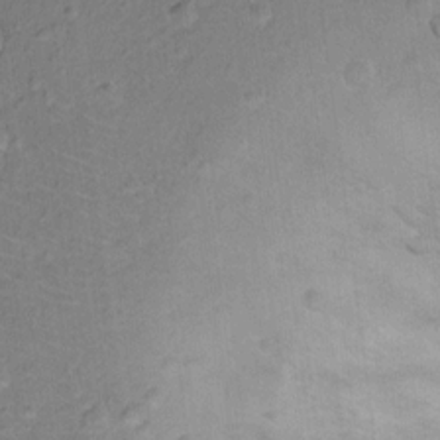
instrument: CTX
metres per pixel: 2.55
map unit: Ht
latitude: 12.1389
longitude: -38.7813
